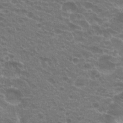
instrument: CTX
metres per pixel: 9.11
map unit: Hto
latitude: 20.2712
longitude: -40.4978
